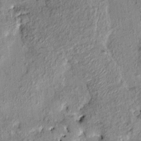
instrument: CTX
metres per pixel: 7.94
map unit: HNhu
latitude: 6.8191
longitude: 0.2173
